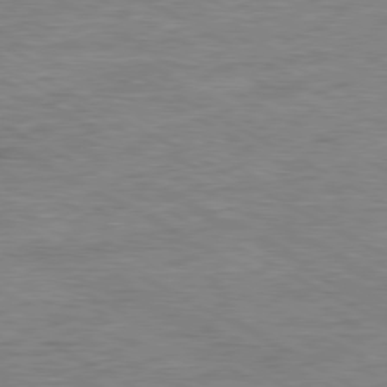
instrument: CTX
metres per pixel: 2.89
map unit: Ap
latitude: -80.7086
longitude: -77.0458
